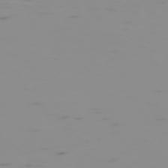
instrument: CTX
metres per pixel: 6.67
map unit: Hpe
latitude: -73.8800
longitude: 6.6896
